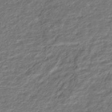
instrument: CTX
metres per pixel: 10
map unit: HNhu
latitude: -45.3132
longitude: 101.3131
